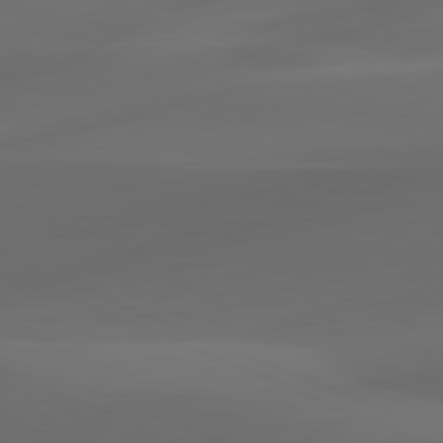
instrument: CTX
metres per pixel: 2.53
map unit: lApd
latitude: 81.1403
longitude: -83.4615
